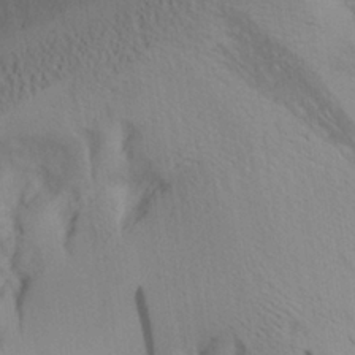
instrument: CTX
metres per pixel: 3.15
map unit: Aa
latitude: 26.2712
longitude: -132.7057
